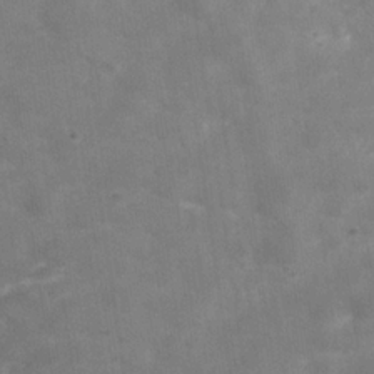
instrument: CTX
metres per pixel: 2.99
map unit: Hve
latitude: -31.0108
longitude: 93.5966
